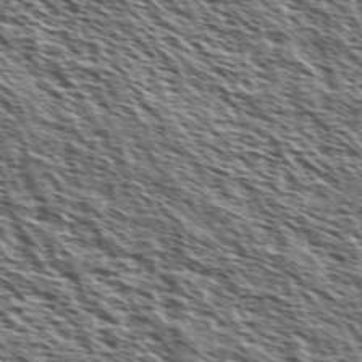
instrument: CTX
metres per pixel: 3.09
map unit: Ave
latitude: 37.6316
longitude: -110.8002
